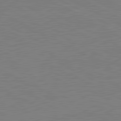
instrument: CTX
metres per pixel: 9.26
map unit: lApd
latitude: 81.1781
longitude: 151.2187
